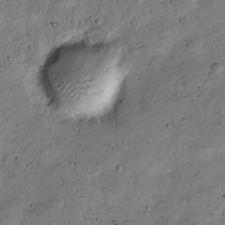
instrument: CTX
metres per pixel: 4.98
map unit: Nve
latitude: -25.5399
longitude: 106.5196
